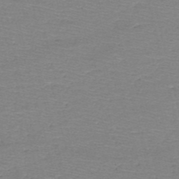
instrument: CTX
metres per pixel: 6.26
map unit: HNb
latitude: -49.6155
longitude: -41.8205
